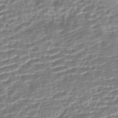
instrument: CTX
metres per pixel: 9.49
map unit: HNhu
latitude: -44.3873
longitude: 99.7666
